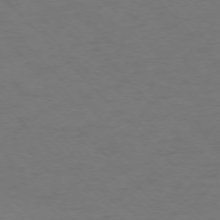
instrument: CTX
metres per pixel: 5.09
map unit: Ap
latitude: -75.5211
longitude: -78.3845
